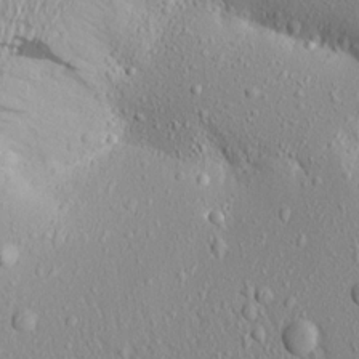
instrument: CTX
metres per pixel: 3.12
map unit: Aa
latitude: 18.5923
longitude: -147.6127
